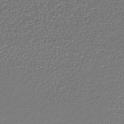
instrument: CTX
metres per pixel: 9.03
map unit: lHb
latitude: -42.2739
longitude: 72.5385
